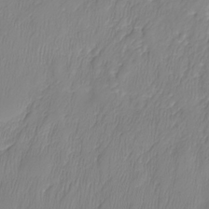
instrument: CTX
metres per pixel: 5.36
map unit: Nhe
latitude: -36.9163
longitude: -113.5371
